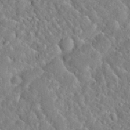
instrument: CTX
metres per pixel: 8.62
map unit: Nhu
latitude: 30.9892
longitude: -51.4615
